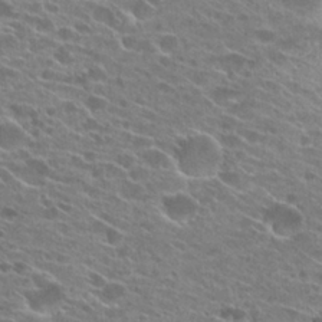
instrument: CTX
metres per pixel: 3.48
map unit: Hto
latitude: 24.6679
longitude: -42.6491
